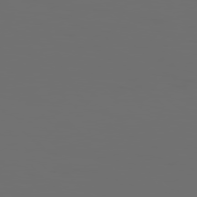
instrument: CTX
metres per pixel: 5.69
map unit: Hpe
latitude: 76.8380
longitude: -140.2900
